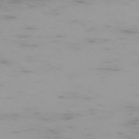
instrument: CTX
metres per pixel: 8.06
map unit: Hpe
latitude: -73.9556
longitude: 4.1416
